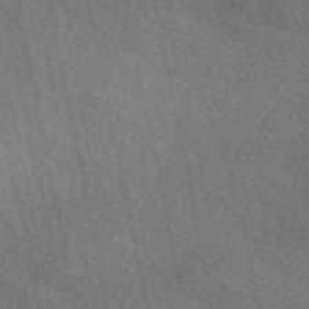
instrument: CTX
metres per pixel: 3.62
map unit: eAb
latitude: 50.3656
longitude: 116.8219
